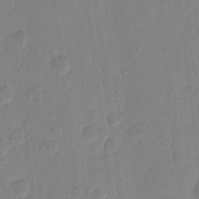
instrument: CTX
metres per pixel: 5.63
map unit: eHh
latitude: 10.1578
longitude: -66.8191
